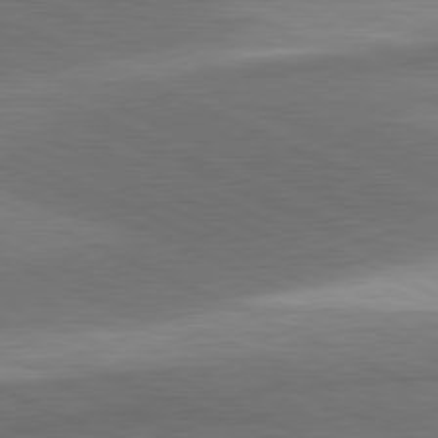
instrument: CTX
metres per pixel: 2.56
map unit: lApd
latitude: 81.2915
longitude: 138.5196
